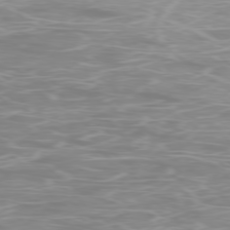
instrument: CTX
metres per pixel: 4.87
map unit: Ap
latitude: -78.4062
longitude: -63.9339
